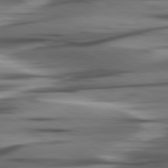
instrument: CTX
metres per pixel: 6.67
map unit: lApd
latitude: 80.1956
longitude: -121.5749
